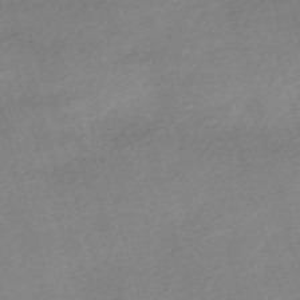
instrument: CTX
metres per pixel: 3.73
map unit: eHh
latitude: -61.3699
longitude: 53.3887
